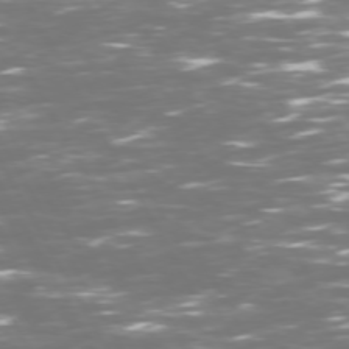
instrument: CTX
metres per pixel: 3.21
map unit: Hpe
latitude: 72.5924
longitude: -125.7260
